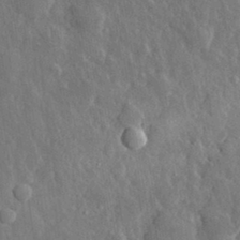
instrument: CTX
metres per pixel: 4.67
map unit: eHh
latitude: 31.3293
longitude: -80.0444
